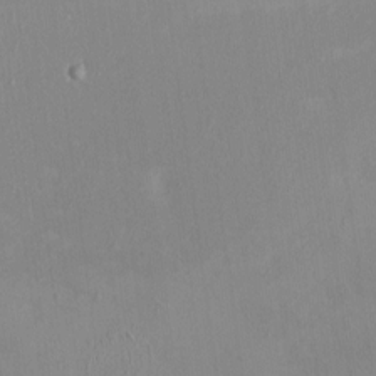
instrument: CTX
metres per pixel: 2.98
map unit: HNhu
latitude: -1.4077
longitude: -7.2537
